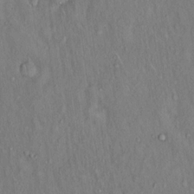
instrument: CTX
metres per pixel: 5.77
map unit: Hto
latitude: 15.5183
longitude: -60.5545
